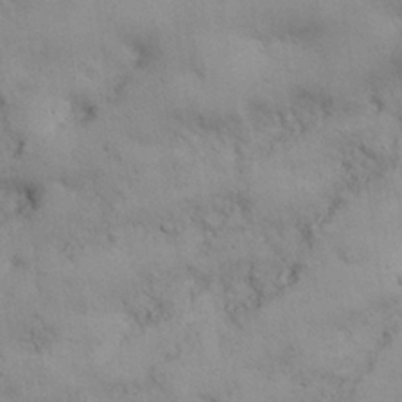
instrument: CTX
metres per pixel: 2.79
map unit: Nhu
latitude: 25.9528
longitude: -70.3845
